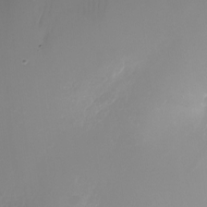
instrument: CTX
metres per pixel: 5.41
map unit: Nhu
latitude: -24.7463
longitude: -71.6883
